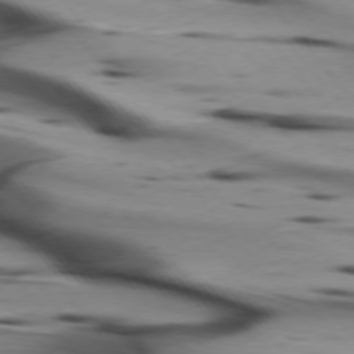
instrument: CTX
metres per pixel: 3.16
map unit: lApd
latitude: 75.4615
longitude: -66.0255
